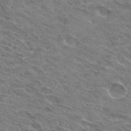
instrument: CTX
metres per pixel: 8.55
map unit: Hto
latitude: 32.4601
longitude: -44.6868
